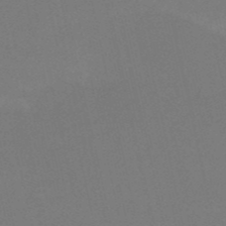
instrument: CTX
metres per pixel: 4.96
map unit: HNb
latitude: -52.6140
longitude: -46.2712
